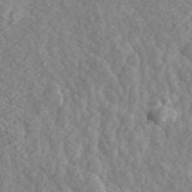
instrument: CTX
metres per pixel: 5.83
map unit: ANa
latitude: 45.1214
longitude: 23.3888
